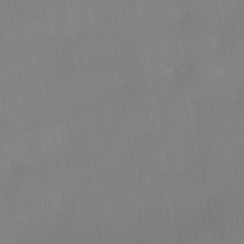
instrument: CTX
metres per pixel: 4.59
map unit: HNhu
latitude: -40.5951
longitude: 101.6721
